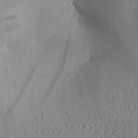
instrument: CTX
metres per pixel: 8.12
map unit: Aa
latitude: 28.3278
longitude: -132.1011
